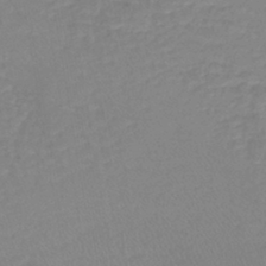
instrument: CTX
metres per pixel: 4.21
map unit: lHb
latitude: -41.3698
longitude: 59.1809
